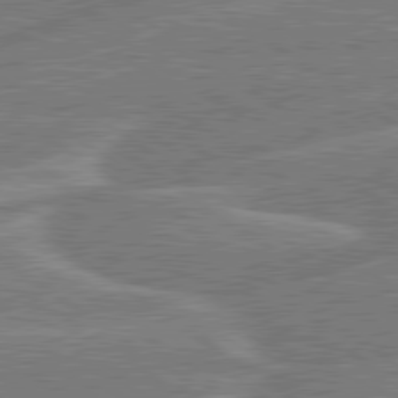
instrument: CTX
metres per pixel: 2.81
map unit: lApd
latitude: 79.8584
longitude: -129.5560
